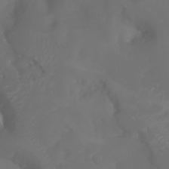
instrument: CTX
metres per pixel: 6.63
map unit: Aa
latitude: -7.3509
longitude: -72.5357
